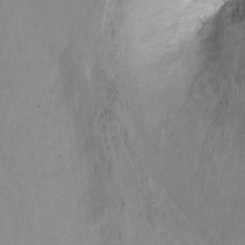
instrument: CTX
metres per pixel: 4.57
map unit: Nhu
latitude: -7.9556
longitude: -41.9906
